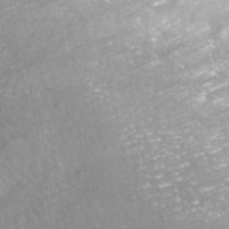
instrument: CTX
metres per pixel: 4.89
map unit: ANa
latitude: 43.4238
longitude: 24.6707
